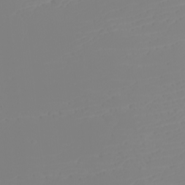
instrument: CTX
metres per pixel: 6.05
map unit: eHh
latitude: -5.9178
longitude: -85.6883
